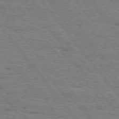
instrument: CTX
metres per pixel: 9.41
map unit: Hpe
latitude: 75.5182
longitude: -152.9703
